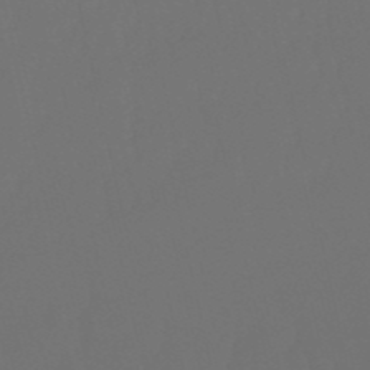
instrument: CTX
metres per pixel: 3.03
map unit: eHb
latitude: -50.7841
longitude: 76.5574
